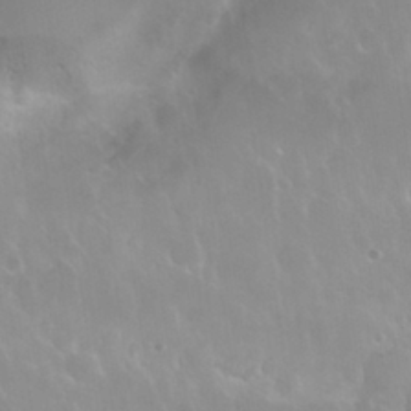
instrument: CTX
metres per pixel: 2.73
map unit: Nhu
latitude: 29.9906
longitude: -56.2333
